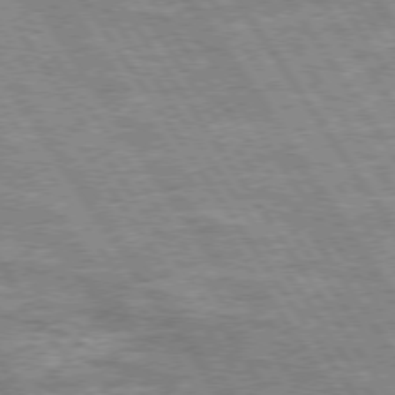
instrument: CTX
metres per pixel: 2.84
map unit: Hpe
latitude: 74.4412
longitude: -150.4223
